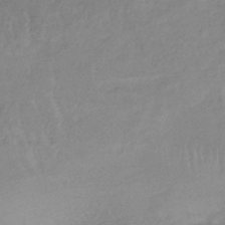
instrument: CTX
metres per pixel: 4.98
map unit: lHb
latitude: -40.1606
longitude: 66.8030
